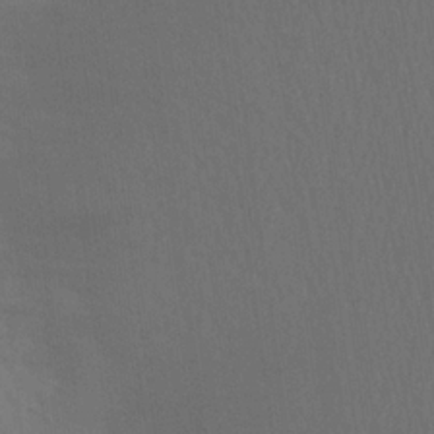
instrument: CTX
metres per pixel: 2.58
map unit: Aa
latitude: 23.2159
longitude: -145.5371
